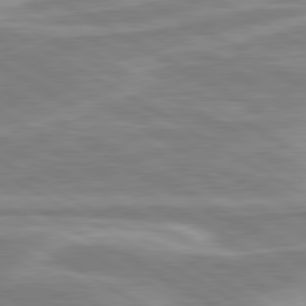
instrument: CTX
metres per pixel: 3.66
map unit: lApd
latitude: 80.5357
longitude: -172.8946
